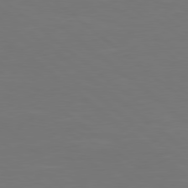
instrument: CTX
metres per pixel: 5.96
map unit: Hpe
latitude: 78.8569
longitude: -123.4993
